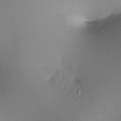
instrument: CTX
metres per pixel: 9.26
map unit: lAa
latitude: 3.9717
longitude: -115.9717
